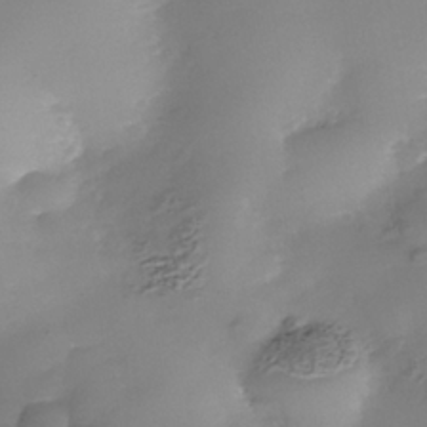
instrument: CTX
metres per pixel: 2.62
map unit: Nhe
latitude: -38.1795
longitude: -116.7057
